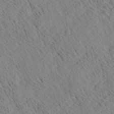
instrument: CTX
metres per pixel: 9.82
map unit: Ave
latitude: 20.8758
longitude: -140.3278
